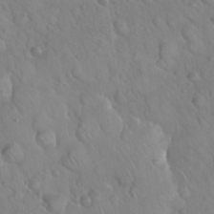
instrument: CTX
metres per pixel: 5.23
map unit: Nhu
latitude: 26.3656
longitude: -55.9906
